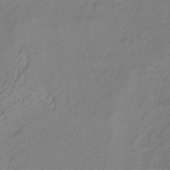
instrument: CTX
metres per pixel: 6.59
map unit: lHb
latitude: -35.0675
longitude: 70.4818
